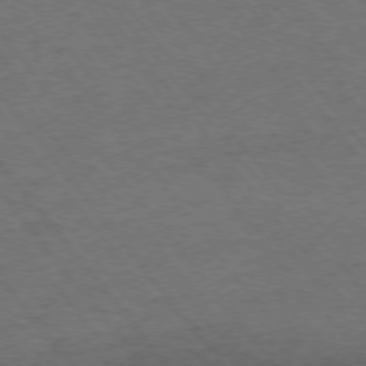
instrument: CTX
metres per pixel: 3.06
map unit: Ap
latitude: -75.9745
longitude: -64.3656
